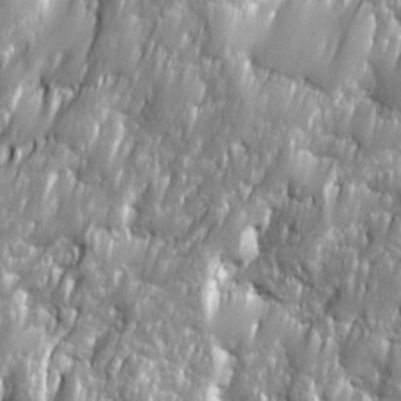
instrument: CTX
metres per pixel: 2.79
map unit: Ave
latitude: 16.1767
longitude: -134.7435
